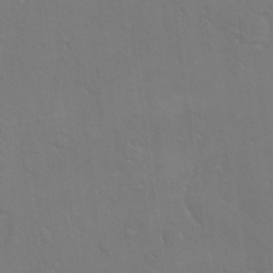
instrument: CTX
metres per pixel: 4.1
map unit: eHh
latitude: 17.2348
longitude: -66.0255
